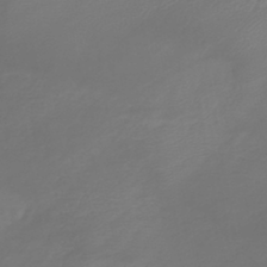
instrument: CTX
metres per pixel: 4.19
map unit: lHb
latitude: -42.0661
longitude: 76.9164
